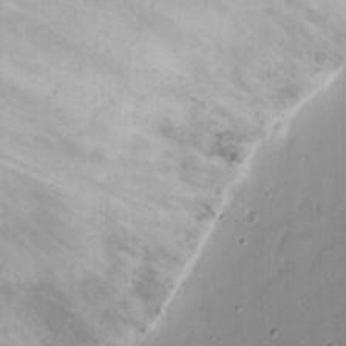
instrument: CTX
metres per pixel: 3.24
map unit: eHh
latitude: 21.5182
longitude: -70.4979
